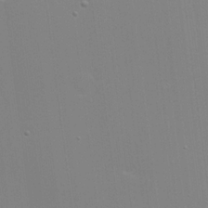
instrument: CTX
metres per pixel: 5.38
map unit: Hve
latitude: 17.5560
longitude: 151.0486
